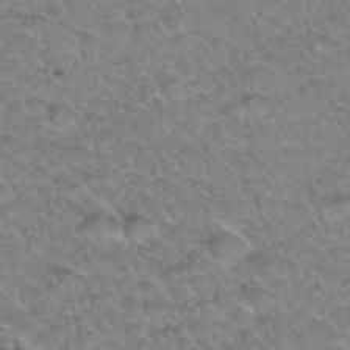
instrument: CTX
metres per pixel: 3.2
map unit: Hto
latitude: 34.3278
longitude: -48.1956
